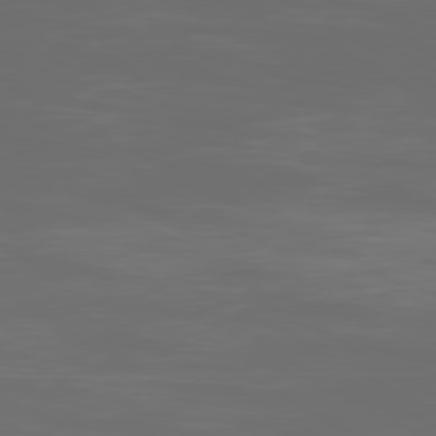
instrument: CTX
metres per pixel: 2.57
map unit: Ap
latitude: -80.3684
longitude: -93.1025
